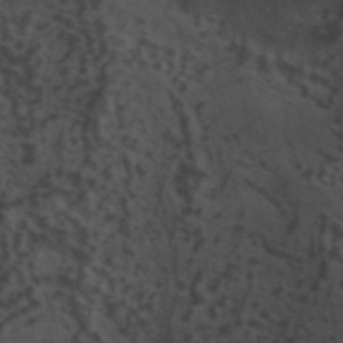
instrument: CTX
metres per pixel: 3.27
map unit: ANa
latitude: 41.9717
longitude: 16.8030
